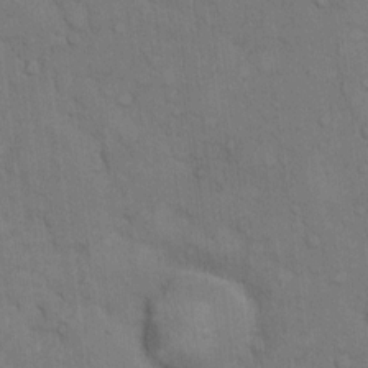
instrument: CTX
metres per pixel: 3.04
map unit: Hto
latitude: 10.1578
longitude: -61.3670
